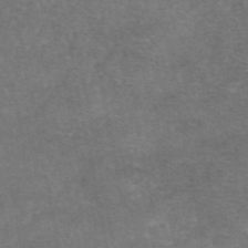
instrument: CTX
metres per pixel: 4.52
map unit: eAb
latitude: 47.2537
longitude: 104.1417
